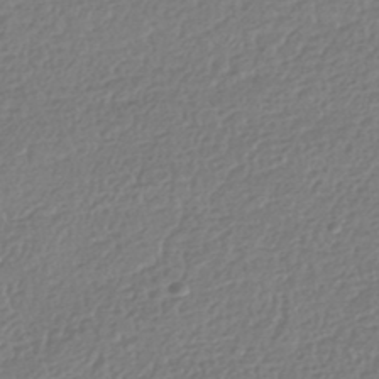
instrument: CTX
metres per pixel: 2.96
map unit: HNhu
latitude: -43.5399
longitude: 97.8800
